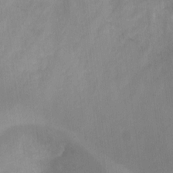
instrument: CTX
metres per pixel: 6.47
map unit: Ht
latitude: -1.3699
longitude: -20.4979
